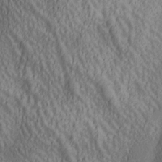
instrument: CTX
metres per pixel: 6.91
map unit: lAa
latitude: 5.0269
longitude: -117.4804
